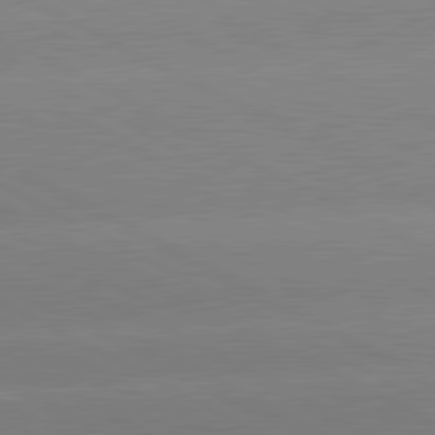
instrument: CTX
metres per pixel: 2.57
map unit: lApd
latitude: 80.9514
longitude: -150.3845
